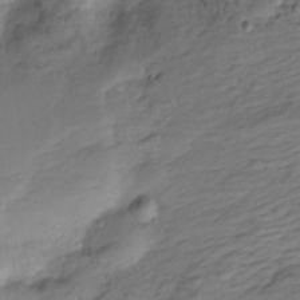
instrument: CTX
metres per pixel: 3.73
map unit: HNhu
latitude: -20.8030
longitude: 84.4251
